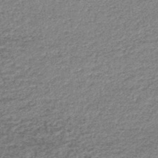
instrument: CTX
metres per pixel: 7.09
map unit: lHb
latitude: -44.2362
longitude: 66.7652
